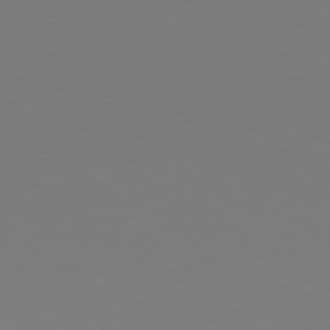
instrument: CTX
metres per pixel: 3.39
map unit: Hpe
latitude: 77.9717
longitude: -164.3656
